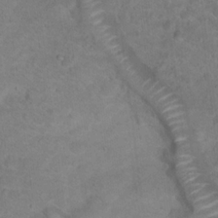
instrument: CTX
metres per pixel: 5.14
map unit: Hto
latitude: 18.9324
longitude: -38.9514
